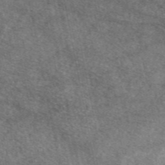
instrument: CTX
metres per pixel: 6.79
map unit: eAb
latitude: 47.2348
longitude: 121.8233
